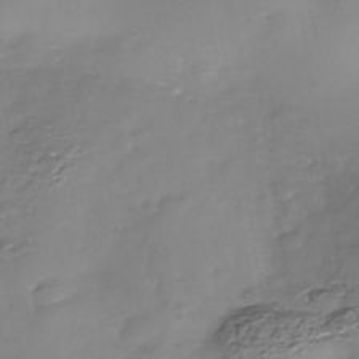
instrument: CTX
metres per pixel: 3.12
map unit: Nhe
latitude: -38.3684
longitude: -116.6302
